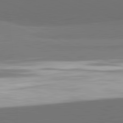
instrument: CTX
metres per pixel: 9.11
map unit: lApd
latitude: 82.1199
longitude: 154.5574
